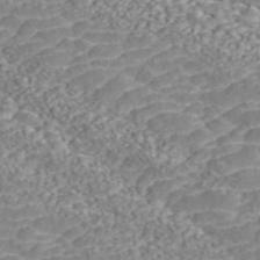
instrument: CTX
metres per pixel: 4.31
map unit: ANa
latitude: 45.4049
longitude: 37.5588
